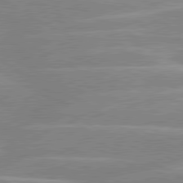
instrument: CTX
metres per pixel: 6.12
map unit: lApd
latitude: 80.5546
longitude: -125.1025
